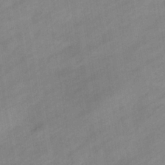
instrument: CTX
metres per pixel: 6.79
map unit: eHb
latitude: -37.4643
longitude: 79.3509
